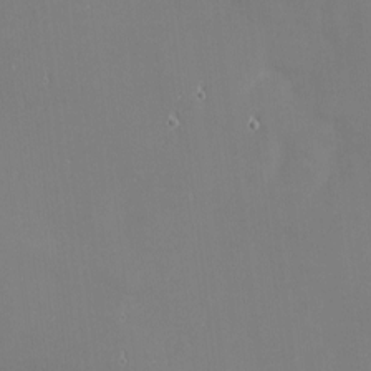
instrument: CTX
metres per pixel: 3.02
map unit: eHh
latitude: -2.1983
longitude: -80.9325
